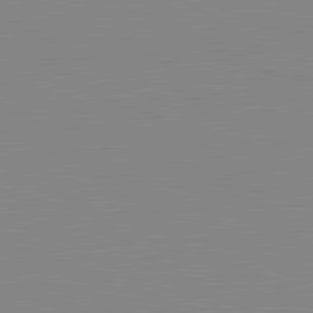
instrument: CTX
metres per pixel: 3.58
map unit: lApd
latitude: 80.6490
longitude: 151.7289
